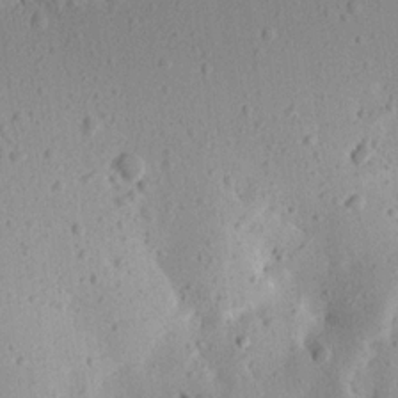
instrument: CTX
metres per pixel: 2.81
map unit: Aa
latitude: 12.9703
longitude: -140.4412
